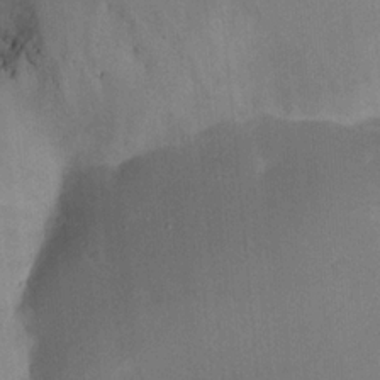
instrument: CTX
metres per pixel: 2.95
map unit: Nhu
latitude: 18.5168
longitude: -74.0444
